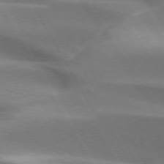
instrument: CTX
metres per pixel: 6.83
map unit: lApd
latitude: 73.3671
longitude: -50.9513
